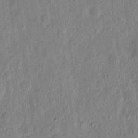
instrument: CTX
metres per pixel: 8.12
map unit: eHh
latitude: 10.8947
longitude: -73.5372
